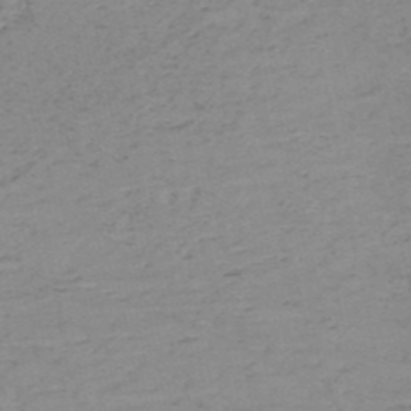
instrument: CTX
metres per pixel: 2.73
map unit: HNb
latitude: -51.7855
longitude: -51.7638
